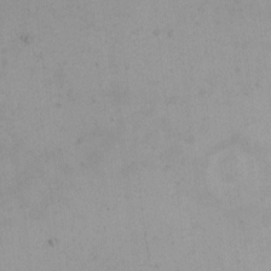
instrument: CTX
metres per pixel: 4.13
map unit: eHh
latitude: -2.0472
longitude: -79.5182
